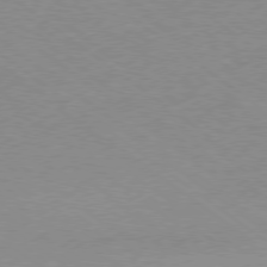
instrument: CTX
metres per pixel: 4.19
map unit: Hpe
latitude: -79.1620
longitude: 8.3495
